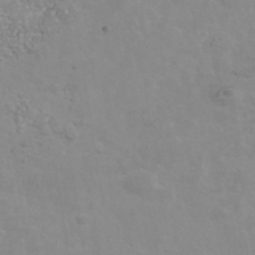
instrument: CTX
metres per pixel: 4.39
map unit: Nhu
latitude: -40.1606
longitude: -81.1214
